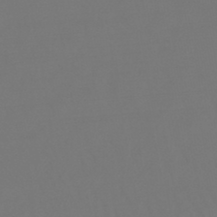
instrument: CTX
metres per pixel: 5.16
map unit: lHb
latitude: -45.6344
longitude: 76.3495
